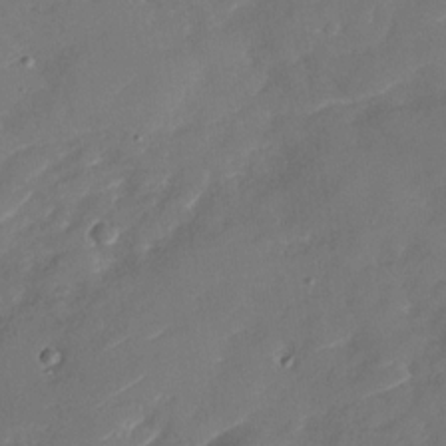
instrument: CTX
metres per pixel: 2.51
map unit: Nhu
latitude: -30.0850
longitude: -72.4790
